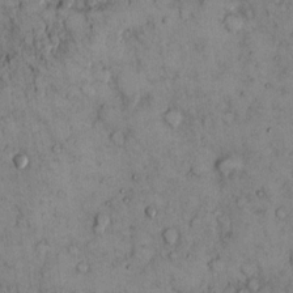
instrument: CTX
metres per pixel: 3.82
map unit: Hto
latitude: 10.5546
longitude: -60.1578
